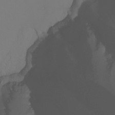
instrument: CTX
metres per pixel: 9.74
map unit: Nhu
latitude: -6.9352
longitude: -82.3467
